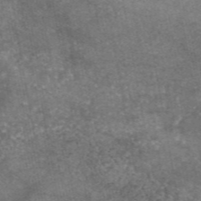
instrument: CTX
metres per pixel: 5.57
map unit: eAb
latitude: 46.7624
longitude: 123.5777
